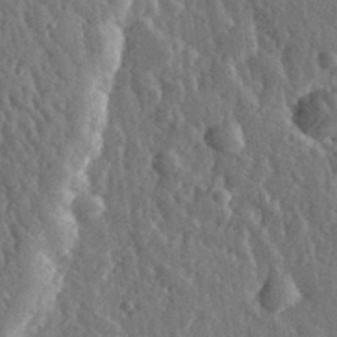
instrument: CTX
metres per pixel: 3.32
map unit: eHh
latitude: 32.7057
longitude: -79.9150
